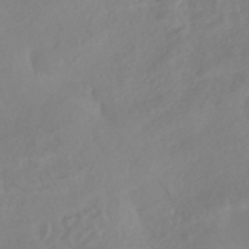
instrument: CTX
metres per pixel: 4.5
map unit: HNhu
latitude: -41.2754
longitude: 93.3699
